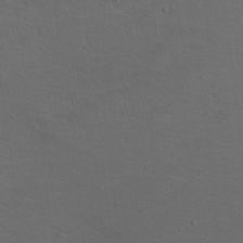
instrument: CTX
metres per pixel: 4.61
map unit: Ht
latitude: 0.1200
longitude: -37.9339
